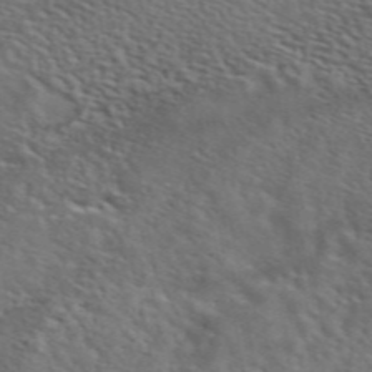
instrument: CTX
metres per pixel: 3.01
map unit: ANa
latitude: 48.8002
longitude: -74.5357
